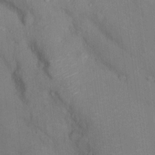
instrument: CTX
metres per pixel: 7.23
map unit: Nhu
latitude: 14.4790
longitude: -30.6680
